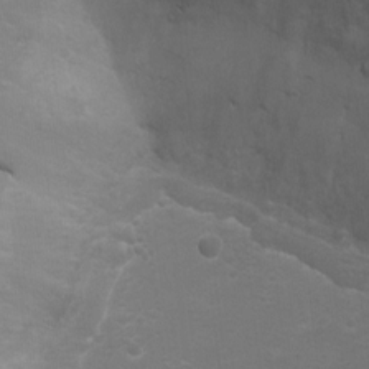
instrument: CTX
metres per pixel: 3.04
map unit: Ht
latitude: 2.2522
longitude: -28.9325
